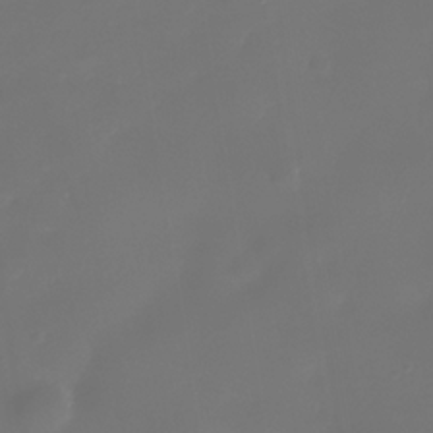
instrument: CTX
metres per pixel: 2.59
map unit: Nhe
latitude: -35.9178
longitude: -90.2711
